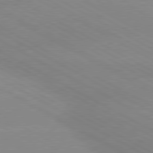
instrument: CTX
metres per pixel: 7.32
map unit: lApd
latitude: 80.1956
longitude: -147.9528
